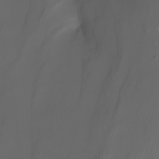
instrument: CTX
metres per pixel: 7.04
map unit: Nhu
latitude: -8.1795
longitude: -80.5168
